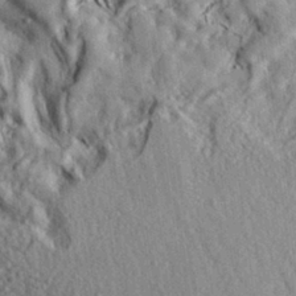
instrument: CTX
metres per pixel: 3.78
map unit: eHh
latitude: 29.1214
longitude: -74.2900
